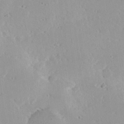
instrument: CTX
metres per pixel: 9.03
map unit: Hve
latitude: 26.0444
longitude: -94.3656
